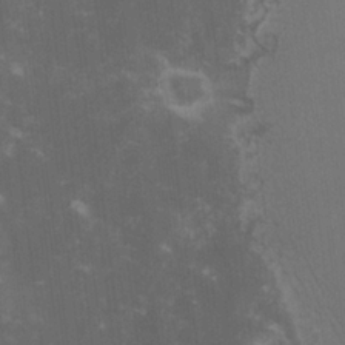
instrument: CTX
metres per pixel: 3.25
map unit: lHvf
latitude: -13.8234
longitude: -101.7828
